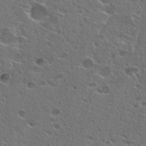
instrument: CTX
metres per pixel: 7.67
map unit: Hto
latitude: 25.0647
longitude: -45.1970
